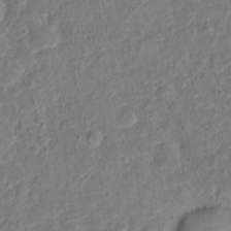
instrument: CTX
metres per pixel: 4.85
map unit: Hto
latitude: 13.2726
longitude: -38.4790
